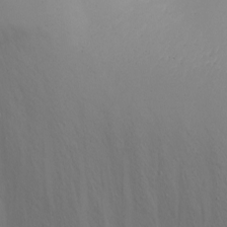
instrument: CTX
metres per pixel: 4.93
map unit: Nhu
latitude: -8.1039
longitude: -85.1781
